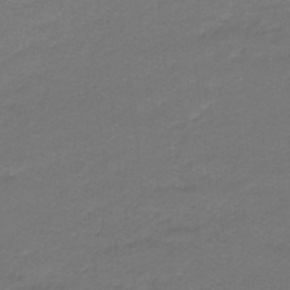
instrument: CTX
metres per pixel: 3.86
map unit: lHb
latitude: -42.6896
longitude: 58.1416
